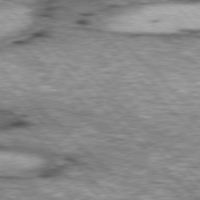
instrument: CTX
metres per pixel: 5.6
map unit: lApd
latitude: 76.8569
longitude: -50.7813
